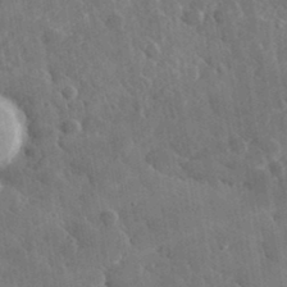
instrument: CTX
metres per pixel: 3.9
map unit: lHvf
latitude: 34.4034
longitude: -86.3278
